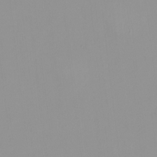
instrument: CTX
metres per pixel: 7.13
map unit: HNhu
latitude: -0.2551
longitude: -5.6694
